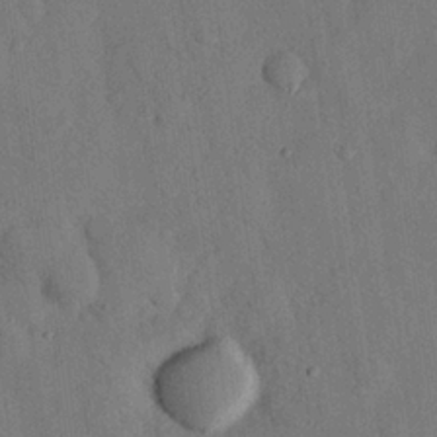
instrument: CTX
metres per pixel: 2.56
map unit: eHh
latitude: 26.5168
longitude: -76.5168
